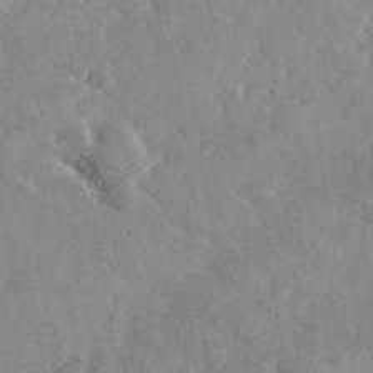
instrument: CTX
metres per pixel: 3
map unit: lHvf
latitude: 37.3482
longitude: -91.4426
